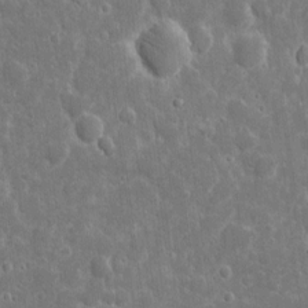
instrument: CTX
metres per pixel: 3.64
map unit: eHh
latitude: 7.8961
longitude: -70.2333
